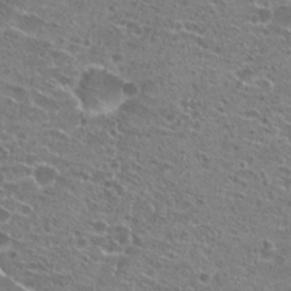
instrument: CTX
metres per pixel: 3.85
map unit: Hto
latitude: 21.7450
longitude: -41.5938
